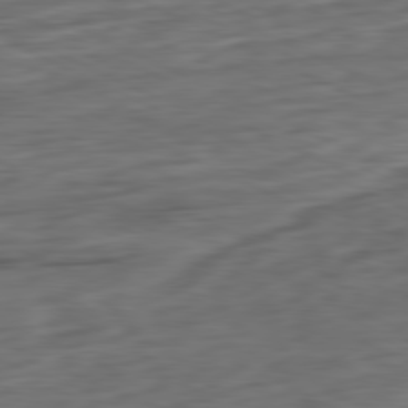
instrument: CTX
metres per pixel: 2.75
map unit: Ap
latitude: -81.3699
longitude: -77.0080
